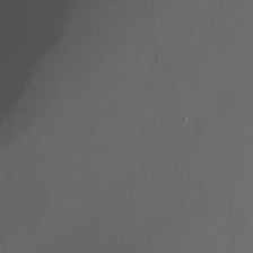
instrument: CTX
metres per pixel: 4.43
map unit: Nhu
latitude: -9.3321
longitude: -77.6127
